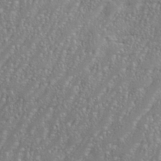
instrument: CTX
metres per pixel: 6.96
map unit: eHh
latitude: 35.4804
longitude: -132.5168
